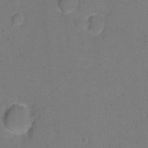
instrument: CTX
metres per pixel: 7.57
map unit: Ht
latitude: 1.4804
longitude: -33.4804
